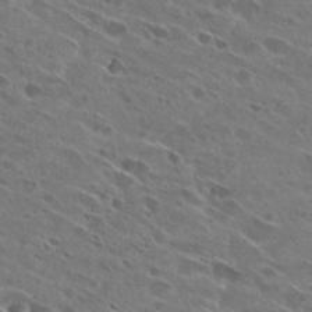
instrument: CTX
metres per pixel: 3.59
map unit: Hto
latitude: 27.7450
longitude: -44.8191
